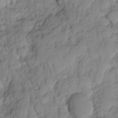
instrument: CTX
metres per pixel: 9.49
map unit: HNhu
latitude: -24.2928
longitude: 49.3510
